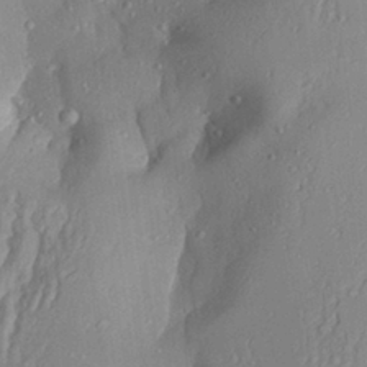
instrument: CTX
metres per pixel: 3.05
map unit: Aa
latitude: 28.1578
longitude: -132.7057
